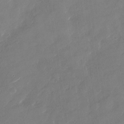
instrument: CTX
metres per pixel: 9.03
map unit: Nhu
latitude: -29.1809
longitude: -72.9703
